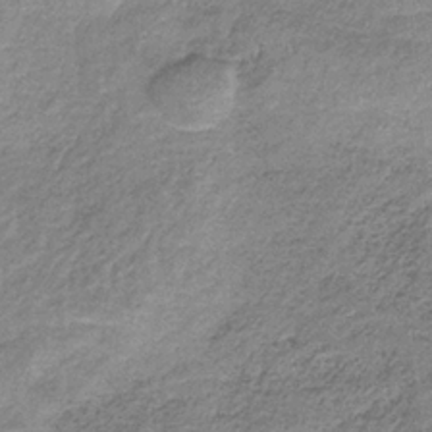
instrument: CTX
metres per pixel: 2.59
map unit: HNb
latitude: -33.6722
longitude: 59.5399
